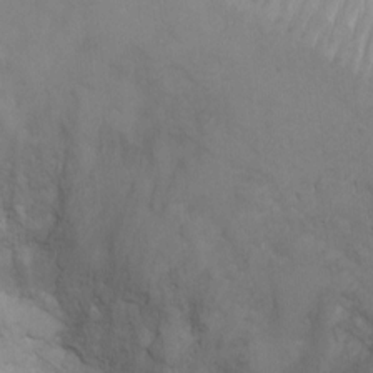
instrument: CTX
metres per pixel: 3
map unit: Ht
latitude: 3.6883
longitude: -29.1403
